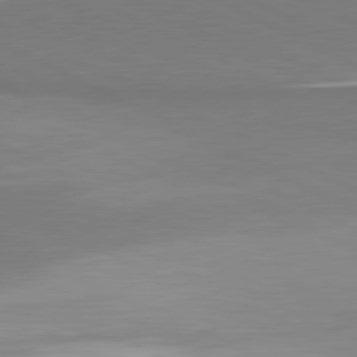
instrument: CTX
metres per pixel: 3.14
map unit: lApd
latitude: 81.1403
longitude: 157.2754
